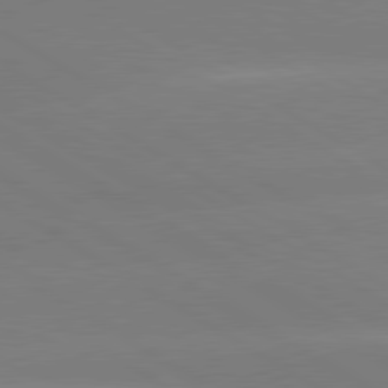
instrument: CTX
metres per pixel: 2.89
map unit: lApd
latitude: 80.2522
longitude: -146.1011
